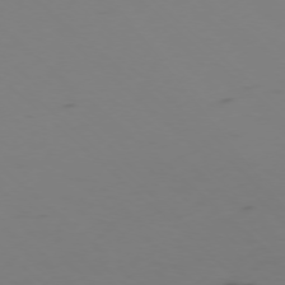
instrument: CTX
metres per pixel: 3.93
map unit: Ap
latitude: -76.6518
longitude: -67.6693
